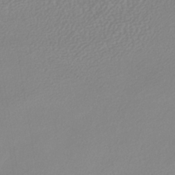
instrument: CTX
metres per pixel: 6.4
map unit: lHb
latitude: -38.3873
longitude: 68.3117
